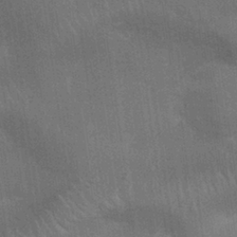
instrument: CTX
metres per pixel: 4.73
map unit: Nhu
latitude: 27.5371
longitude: -64.3089
